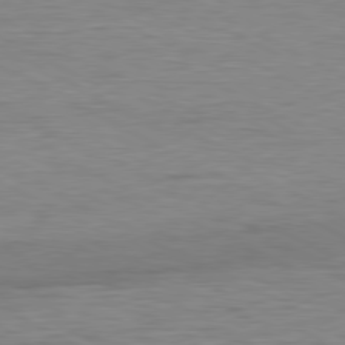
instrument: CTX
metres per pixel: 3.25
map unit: Ap
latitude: -80.8975
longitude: -86.0822
